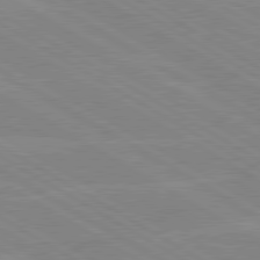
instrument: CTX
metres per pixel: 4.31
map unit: lApd
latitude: 80.1011
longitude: -126.6113
